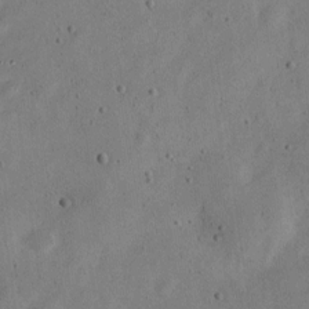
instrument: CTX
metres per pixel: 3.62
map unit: Nve
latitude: -25.1053
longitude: 107.1620
